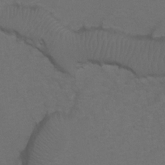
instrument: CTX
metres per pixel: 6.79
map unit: Hto
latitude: 5.6883
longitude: -30.7058
